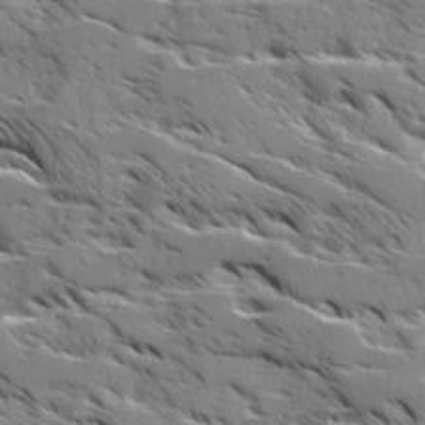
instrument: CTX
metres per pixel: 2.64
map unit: Ave
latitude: 17.0081
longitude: -129.7072
